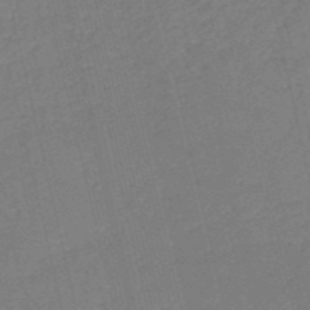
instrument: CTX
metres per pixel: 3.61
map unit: HNb
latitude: -54.2551
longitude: -39.9150
